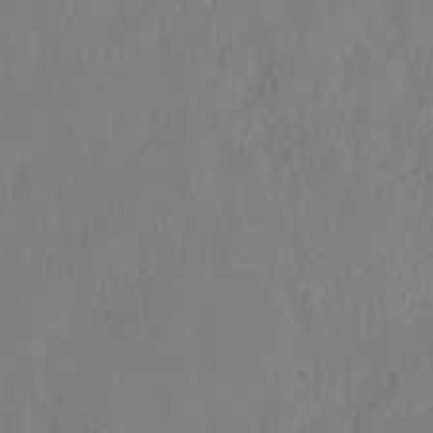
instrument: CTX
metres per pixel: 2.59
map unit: HNhu
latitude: -40.3117
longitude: 104.9164
